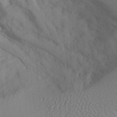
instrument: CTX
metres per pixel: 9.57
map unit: Aa
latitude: 26.2712
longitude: -131.6883
